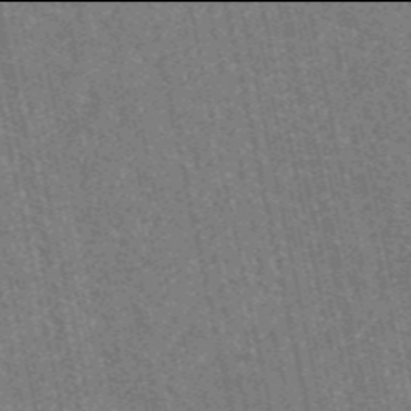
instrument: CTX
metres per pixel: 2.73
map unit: HNb
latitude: -54.0094
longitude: -38.2522
